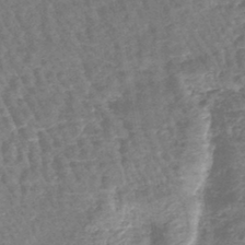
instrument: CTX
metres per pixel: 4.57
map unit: lHb
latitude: -44.0094
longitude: 77.5966
